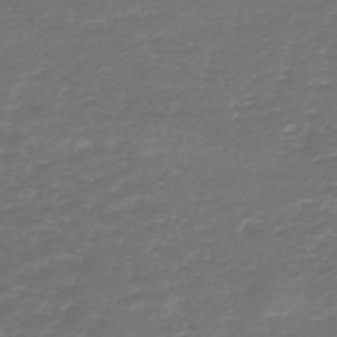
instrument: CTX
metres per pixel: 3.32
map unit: HNb
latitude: -47.5966
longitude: 53.3320
